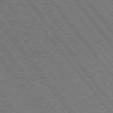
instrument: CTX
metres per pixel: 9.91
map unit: Hpe
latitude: 75.0647
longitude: -149.9150
